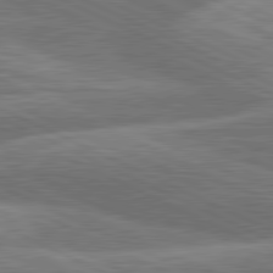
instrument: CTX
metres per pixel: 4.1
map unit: lApd
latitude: 81.3104
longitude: -167.7449
